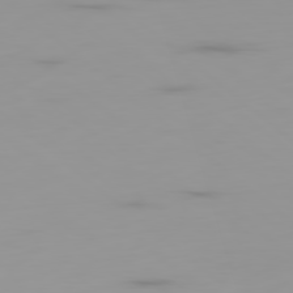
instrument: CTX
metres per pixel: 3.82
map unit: Ap
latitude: -79.6721
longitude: -68.8947
